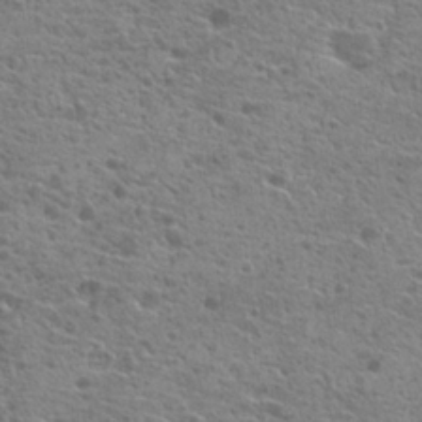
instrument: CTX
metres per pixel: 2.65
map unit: Hto
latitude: 21.3860
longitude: -41.8961
